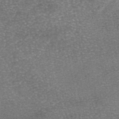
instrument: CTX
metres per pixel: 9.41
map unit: eAb
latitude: 46.4034
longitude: 104.6329
